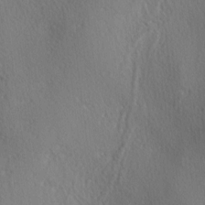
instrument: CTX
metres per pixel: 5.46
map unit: lAa
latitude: -4.6518
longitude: -124.4979
